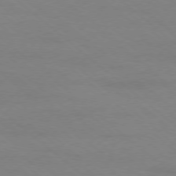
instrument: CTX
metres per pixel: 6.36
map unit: Ap
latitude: -78.2739
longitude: -98.1955
